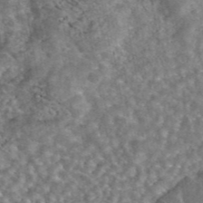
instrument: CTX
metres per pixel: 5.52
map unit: eAb
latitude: 45.3104
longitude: 107.5399
